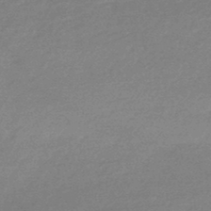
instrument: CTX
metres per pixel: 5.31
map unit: HNhu
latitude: -45.3510
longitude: 93.4832
